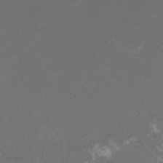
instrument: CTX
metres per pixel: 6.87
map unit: HNhu
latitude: 0.9891
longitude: -1.6882
